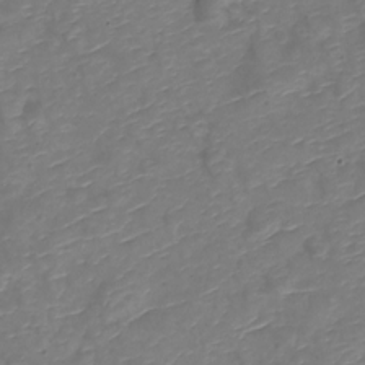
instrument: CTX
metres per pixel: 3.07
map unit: Nve
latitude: -20.2361
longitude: 108.1606
